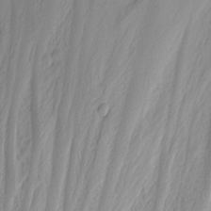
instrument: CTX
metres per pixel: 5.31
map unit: Nhu
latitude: -4.7652
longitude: -80.9703
